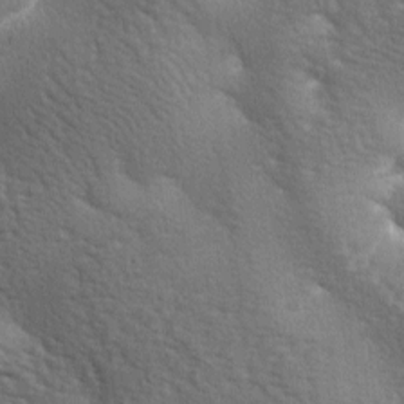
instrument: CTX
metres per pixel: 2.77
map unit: lAa
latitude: -6.7841
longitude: -125.6694
